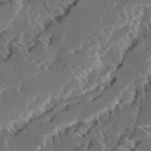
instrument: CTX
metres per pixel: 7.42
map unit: Ave
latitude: 14.9514
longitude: -137.4616
